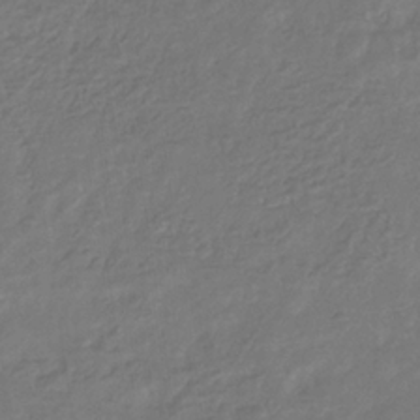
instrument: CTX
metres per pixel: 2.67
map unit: eHb
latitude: -31.7477
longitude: 73.0864
